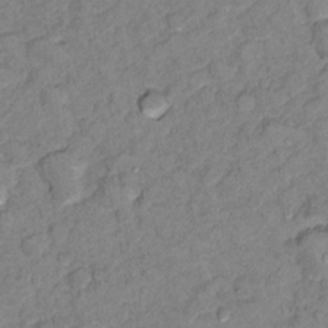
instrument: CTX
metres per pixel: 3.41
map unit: Ht
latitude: 11.5560
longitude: -33.7639
